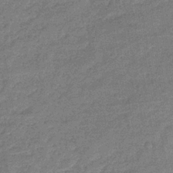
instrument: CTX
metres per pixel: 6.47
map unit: eHb
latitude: -38.1984
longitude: 80.3307
